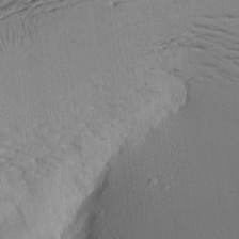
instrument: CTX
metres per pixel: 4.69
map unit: Aa
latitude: 21.1970
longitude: -142.7624
